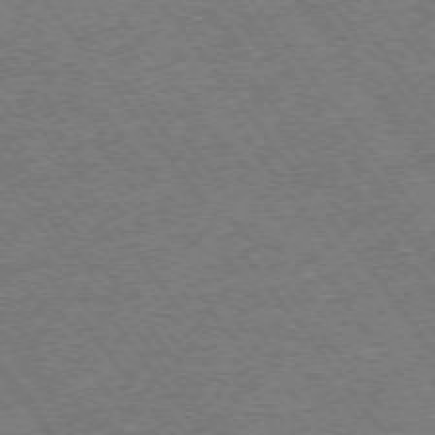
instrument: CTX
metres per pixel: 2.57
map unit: Ap
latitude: -75.3699
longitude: -87.8394
